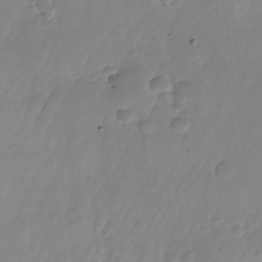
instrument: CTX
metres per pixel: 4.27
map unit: Nhu
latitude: -26.8030
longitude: -71.5560
